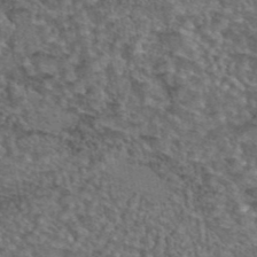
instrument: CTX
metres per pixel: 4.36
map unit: eAb
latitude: 43.5560
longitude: 104.3684
